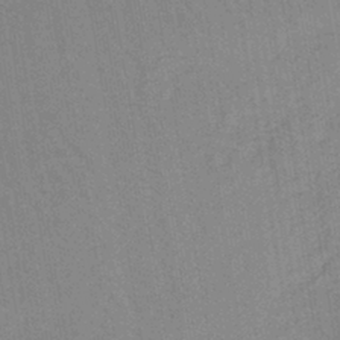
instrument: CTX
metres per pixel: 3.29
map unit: lHb
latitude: -41.0486
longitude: 60.5763
